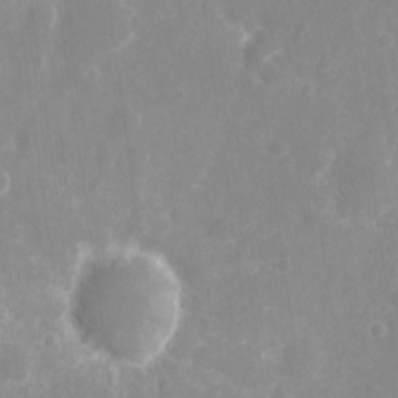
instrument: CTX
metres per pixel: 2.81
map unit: eHh
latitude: 8.3278
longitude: -70.8002
